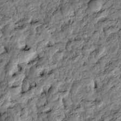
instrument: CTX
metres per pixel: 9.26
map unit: Htu
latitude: -3.2186
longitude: 156.3873
